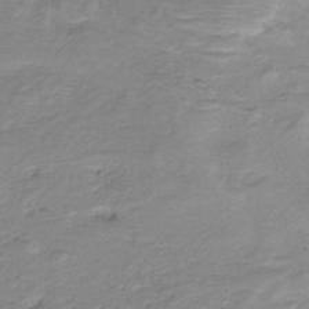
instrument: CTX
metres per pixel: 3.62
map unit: HNb
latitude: -34.9920
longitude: 53.6155
